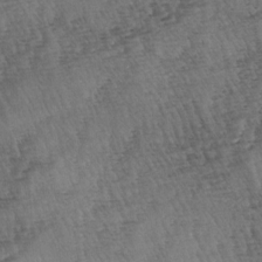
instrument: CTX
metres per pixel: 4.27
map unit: lAa
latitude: -3.7288
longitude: -122.8380
